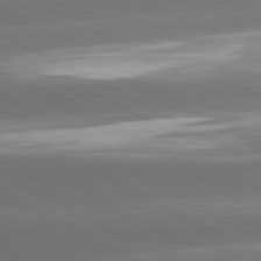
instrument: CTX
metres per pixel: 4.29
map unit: lApd
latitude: 81.0269
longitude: -146.8191
